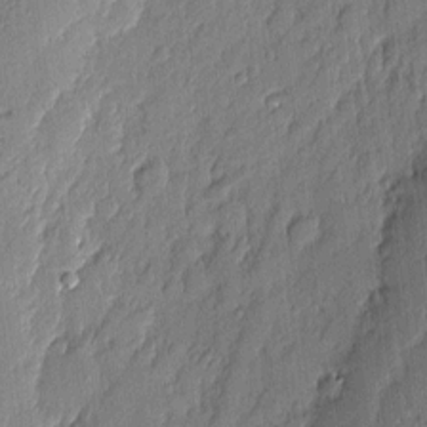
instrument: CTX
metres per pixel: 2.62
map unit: eHh
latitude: 4.1578
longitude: -76.5545
